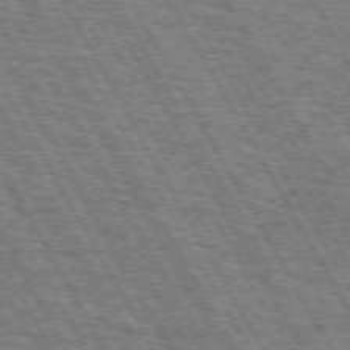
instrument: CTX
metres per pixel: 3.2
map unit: Hpe
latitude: 73.1404
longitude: -125.5371
